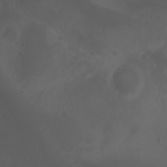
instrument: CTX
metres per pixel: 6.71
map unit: Htu
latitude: -1.6344
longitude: -77.0647
